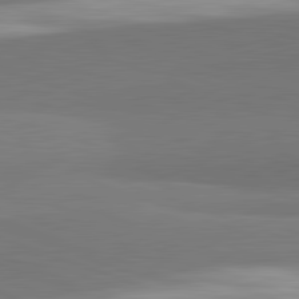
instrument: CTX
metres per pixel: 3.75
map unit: lApd
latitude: 82.2711
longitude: 148.6708
